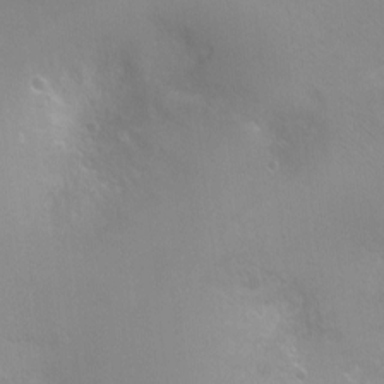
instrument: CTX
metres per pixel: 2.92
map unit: Ht
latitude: -5.5210
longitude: -28.5546
